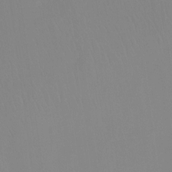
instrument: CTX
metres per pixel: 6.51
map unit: Ht
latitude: -14.7464
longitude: -50.3656
